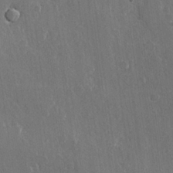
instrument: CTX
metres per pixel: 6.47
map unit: Hve
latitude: 22.2900
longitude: 147.9178
